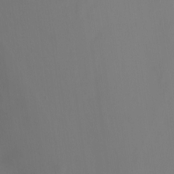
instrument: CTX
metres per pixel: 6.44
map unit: Ht
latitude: 2.7813
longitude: -22.6868
